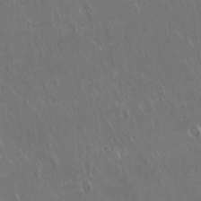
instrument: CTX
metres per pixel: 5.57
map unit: Hto
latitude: 18.4034
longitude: -57.3859
